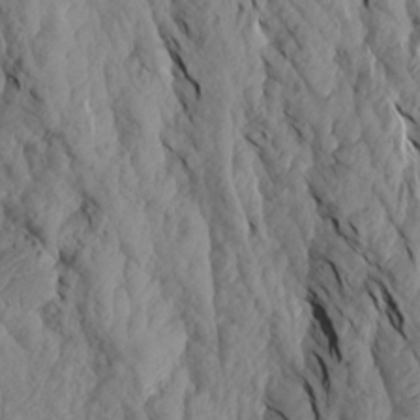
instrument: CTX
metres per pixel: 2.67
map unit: Aa
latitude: 18.8947
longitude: -146.4223
